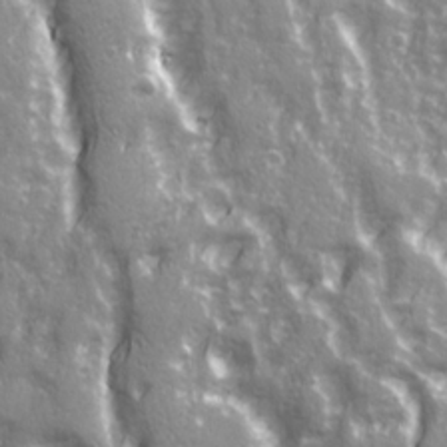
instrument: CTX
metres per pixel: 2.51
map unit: Ave
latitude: 21.1970
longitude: -133.0081
